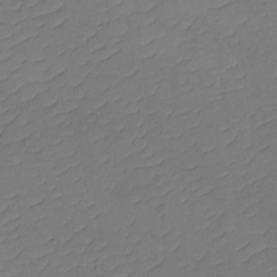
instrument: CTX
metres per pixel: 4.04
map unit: eHh
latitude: -2.4628
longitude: -74.6113
